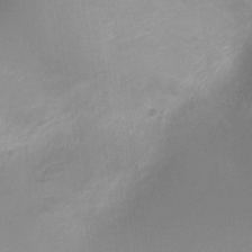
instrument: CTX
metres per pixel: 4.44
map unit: Ht
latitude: -11.4454
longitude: -27.2726
